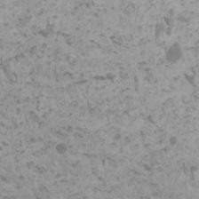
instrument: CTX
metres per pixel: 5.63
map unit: HNhu
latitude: 0.9513
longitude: 2.1983
